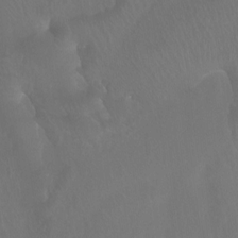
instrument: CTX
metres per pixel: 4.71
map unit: Ht
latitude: -14.0094
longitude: -44.1200
